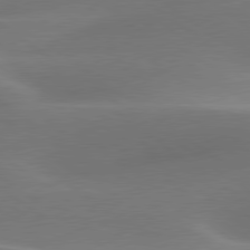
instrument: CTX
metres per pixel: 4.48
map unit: lApd
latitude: 79.7828
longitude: -91.2537
